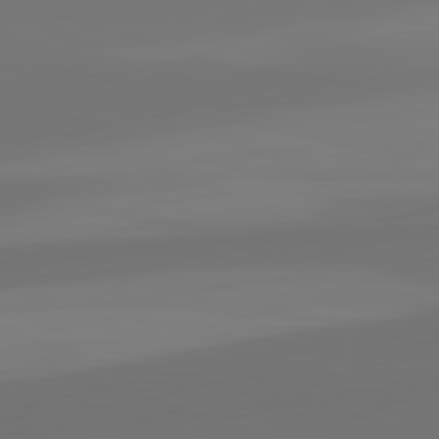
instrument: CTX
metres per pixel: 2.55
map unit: lApd
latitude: 82.4412
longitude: 155.9745
